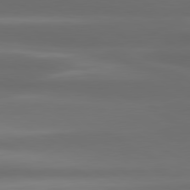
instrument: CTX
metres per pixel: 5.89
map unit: lApd
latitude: 80.4034
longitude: -139.2726
